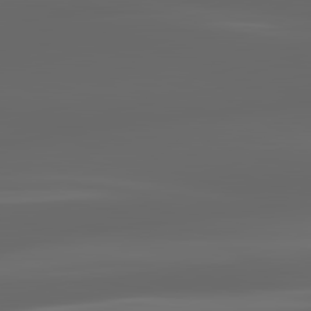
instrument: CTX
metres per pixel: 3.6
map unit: lApd
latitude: 82.9135
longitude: -132.4601
